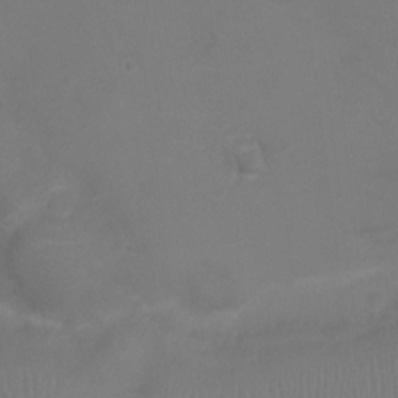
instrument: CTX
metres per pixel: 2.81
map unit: Ht
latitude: -6.3684
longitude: -21.1214
